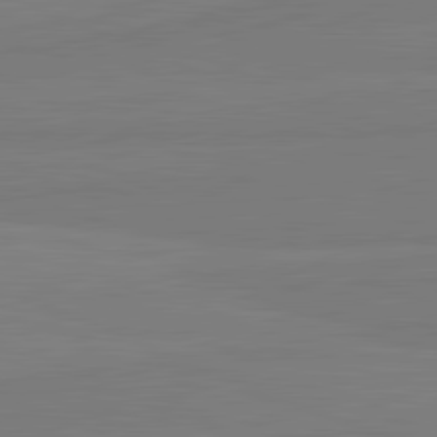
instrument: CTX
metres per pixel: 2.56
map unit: lApd
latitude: 82.1577
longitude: 166.0472
